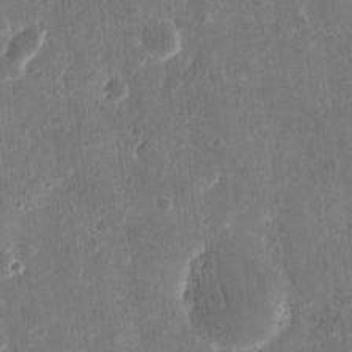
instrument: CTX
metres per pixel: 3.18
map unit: eHh
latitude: 12.2901
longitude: -73.3104
